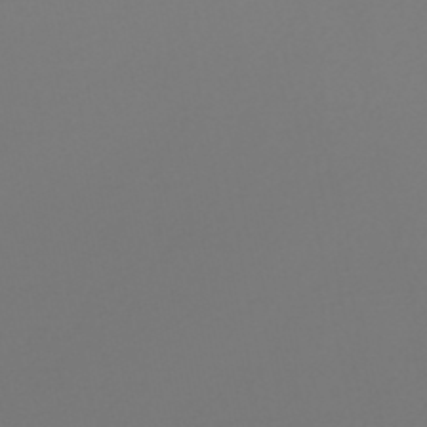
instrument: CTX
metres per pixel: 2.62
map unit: HNhu
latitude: -48.1795
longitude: 101.1242
